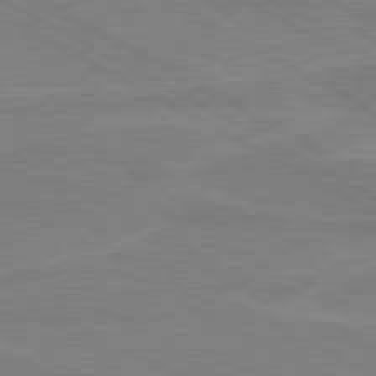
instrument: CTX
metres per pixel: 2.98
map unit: lApd
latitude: 80.4790
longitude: 121.5021
